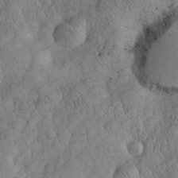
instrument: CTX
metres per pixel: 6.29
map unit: eHh
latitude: 31.6127
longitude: -66.7813
